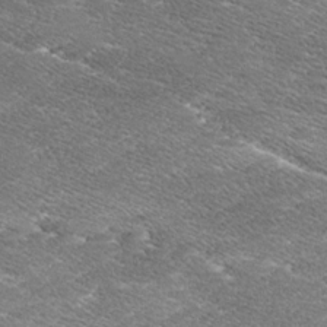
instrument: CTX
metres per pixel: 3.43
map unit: Ave
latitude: 16.9703
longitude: -136.7435
